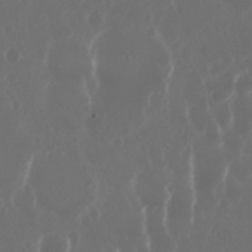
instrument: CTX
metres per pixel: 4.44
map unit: Nhu
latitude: 29.3670
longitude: -57.8394
